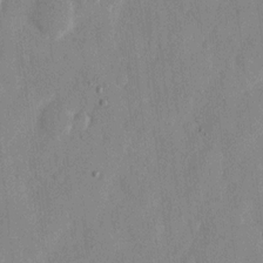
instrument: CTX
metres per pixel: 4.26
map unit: eHh
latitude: 12.4034
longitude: -68.2712
